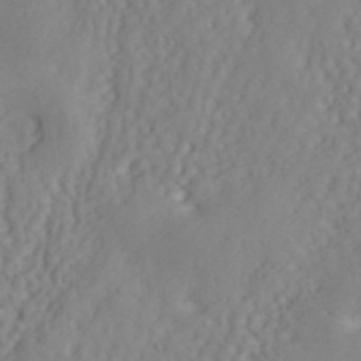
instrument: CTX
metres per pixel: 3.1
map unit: ANa
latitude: 40.8569
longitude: 53.3887
